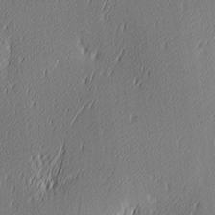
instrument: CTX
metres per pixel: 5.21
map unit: Ave
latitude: 3.0836
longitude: -113.4426
